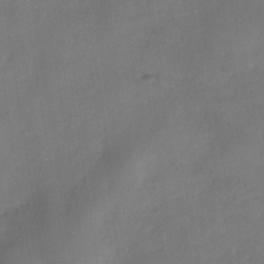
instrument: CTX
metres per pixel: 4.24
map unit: eHh
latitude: -40.0094
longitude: -26.2712
